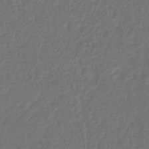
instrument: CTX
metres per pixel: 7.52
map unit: lHb
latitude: -43.4076
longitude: 76.9353
